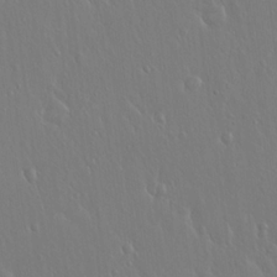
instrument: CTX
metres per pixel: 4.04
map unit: Hto
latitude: 18.2522
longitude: -57.6882
